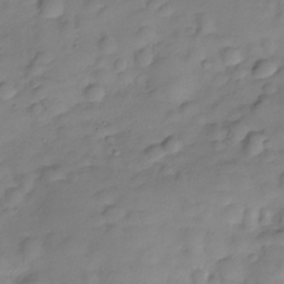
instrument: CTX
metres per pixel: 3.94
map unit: Hve
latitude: -29.1242
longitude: 94.5384
